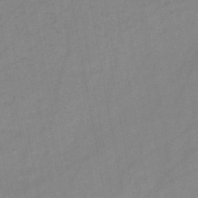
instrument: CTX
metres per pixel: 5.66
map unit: HNb
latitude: -46.3684
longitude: -38.7057
